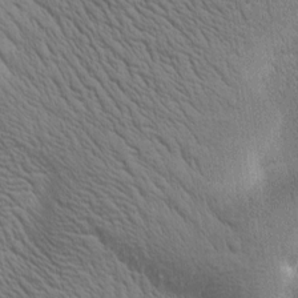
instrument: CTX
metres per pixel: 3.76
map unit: Htu
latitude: 0.8002
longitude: 174.0849
